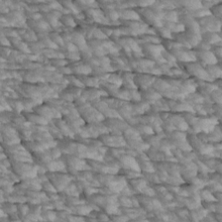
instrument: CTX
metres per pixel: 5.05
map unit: Htu
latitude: 2.6112
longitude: 143.5966
